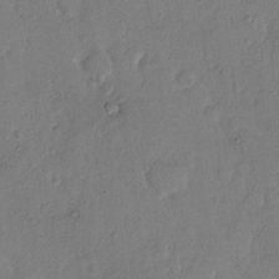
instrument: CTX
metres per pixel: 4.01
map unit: Hto
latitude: 7.3860
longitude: -62.2901
